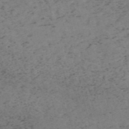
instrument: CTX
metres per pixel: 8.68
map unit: HNb
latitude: -55.1431
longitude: -47.5560
